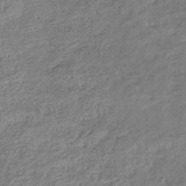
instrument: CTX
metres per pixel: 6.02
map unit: eHb
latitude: -37.9178
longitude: 80.3307
